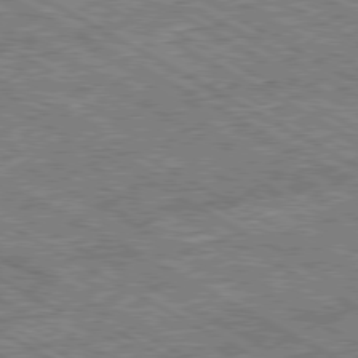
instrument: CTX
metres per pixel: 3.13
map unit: Ap
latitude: -80.2929
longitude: -79.1592
